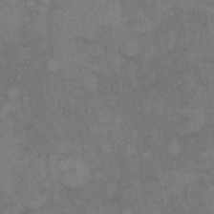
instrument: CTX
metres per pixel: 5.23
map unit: Hto
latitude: 8.8380
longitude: -58.1389
